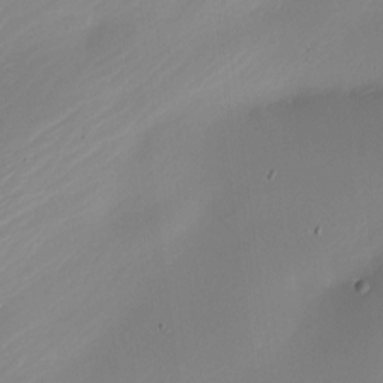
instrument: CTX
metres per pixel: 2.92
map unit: Nhe
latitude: -19.5777
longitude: 144.3117
